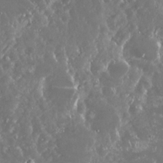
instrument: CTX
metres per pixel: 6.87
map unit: Nhu
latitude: 29.1403
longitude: -59.8017
